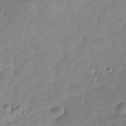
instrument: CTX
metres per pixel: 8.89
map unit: Hve
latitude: -32.7086
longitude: 91.7289
